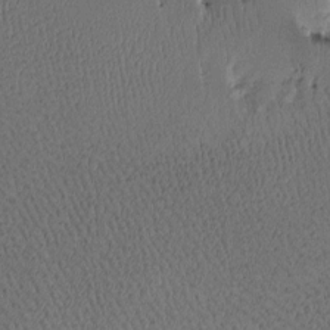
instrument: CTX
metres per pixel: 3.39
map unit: Htu
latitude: -3.7855
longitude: 176.0472
